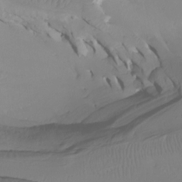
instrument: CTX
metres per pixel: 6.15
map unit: Htu
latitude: -7.4643
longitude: -67.4804
